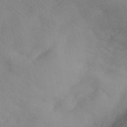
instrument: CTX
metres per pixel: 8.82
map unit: HNhu
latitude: -41.4076
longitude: 101.2187
